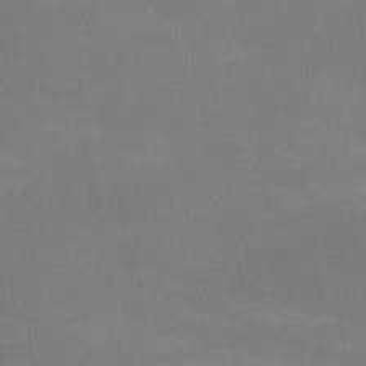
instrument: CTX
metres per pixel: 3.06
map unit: lHvf
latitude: -9.9178
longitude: -101.8772
